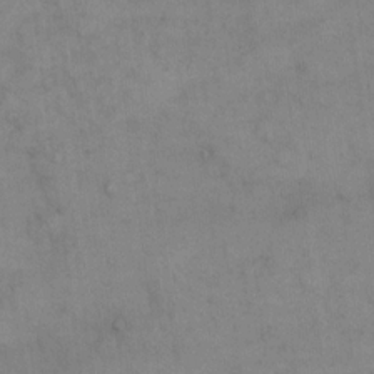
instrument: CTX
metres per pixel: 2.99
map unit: eHh
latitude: 15.2348
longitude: -66.7435
